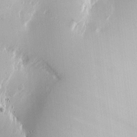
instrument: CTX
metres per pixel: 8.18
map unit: Htu
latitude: -5.2942
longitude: 174.4251
